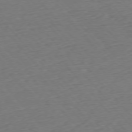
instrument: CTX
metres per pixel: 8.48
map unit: Ap
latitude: -76.0850
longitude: -81.0269
